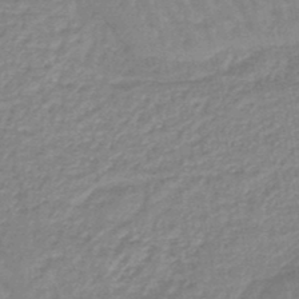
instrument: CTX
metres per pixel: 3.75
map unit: eHb
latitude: -45.3888
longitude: 79.9178
